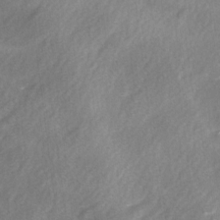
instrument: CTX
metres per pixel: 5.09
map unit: Ave
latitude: 0.3278
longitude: -112.2711
